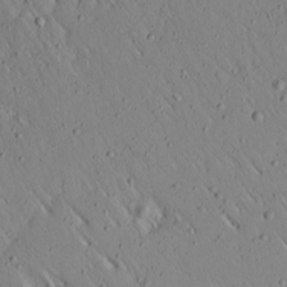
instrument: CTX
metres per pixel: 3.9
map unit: Ave
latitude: 15.3482
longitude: -140.6301
